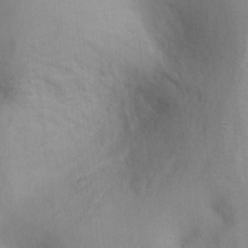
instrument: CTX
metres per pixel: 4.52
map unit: Nhu
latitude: 11.1781
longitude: -25.9717
